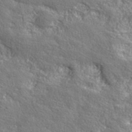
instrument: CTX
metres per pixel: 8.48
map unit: eHh
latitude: 42.4412
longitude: -91.2348
